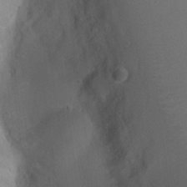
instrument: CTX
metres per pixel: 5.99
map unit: Nhu
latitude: 4.2900
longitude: -24.7057
